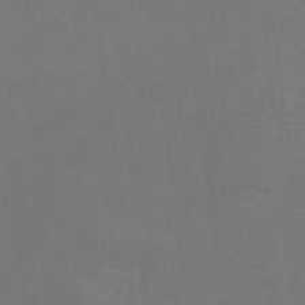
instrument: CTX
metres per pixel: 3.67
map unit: eHh
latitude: -6.0283
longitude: -78.8191
